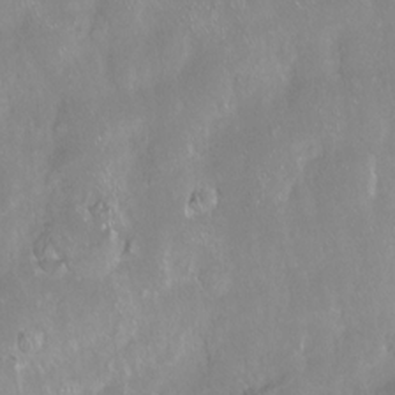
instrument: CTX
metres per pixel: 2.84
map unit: Ht
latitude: -14.7464
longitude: -42.5546
